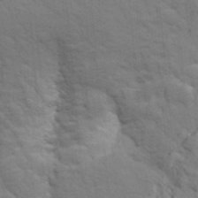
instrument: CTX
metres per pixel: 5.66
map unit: Aa
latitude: 25.2159
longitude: -148.2900
